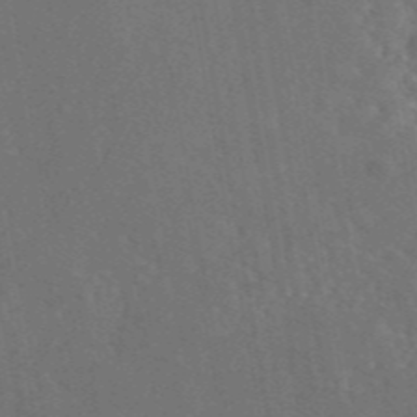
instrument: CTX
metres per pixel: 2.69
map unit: eAb
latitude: 46.4412
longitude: 109.0108
